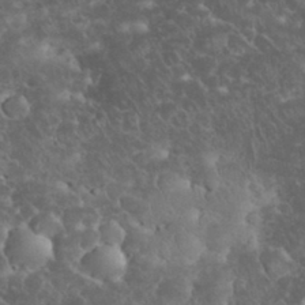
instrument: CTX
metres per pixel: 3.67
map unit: eHh
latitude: 33.4615
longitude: -65.1025
